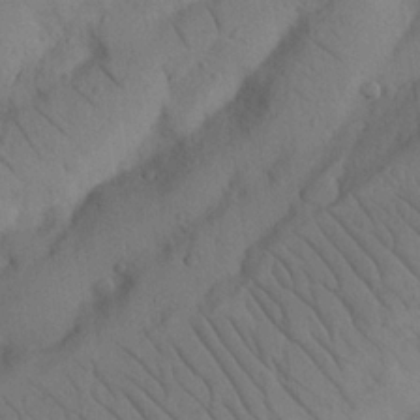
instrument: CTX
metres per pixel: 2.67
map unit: Nhu
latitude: 22.5357
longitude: -74.1956
